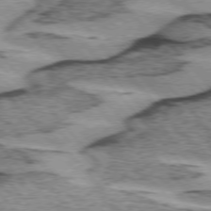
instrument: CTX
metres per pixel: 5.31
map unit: lApd
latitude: 75.1403
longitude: -77.7638
